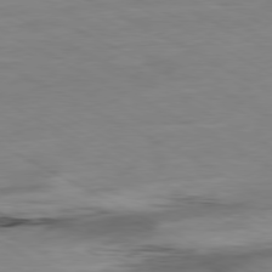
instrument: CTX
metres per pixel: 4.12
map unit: Ap
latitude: -80.3684
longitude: -76.6112
